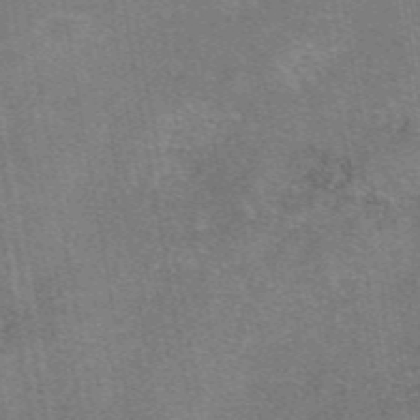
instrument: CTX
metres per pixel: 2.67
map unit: eAb
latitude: 47.4994
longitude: 102.7841
